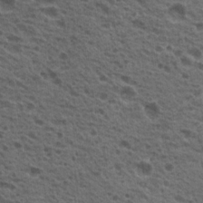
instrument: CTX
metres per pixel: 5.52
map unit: Hto
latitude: 19.7638
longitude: -31.8962
